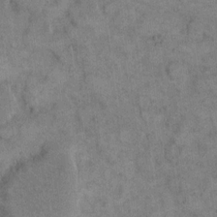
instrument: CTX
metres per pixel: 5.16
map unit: eHh
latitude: 14.4034
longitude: -67.8583
